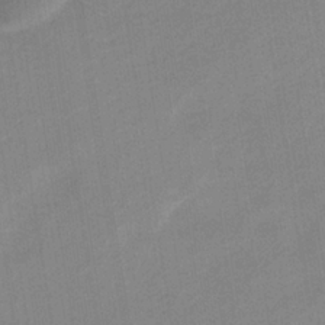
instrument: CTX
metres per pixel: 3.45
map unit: eHb
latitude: -36.1416
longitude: 74.1795
